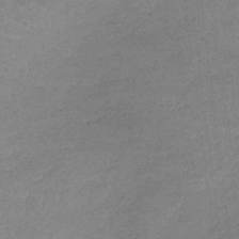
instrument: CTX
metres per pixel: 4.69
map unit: lHb
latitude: -40.9353
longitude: 66.3873
